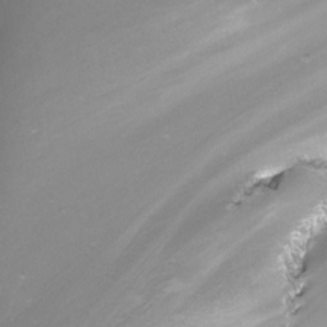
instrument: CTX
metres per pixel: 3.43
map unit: Nhu
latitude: -12.3117
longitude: -68.2901
